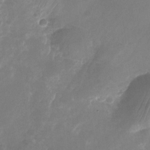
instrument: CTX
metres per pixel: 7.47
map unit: Nhu
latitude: -25.4265
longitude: -70.8002
